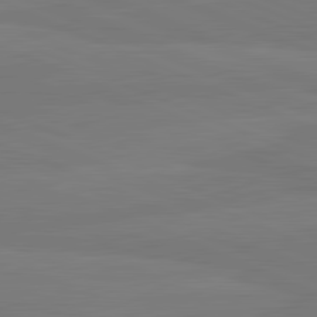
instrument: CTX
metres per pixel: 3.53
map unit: lApd
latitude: 81.8961
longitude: -178.8380
